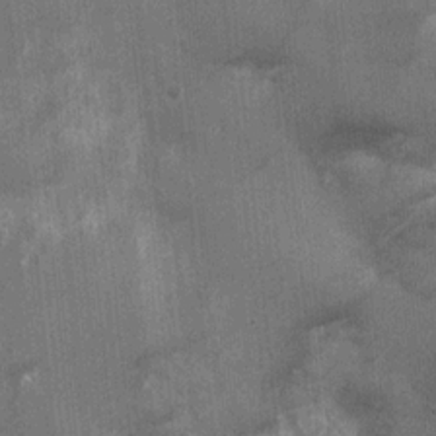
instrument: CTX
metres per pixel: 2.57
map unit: Ht
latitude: 2.3656
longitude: -19.0458
